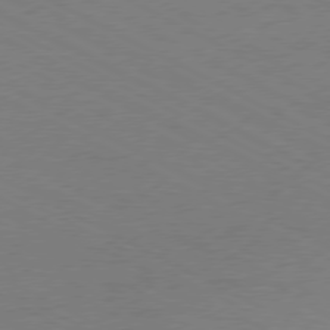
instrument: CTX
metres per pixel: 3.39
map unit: Ap
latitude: -77.0109
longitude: -74.3656
